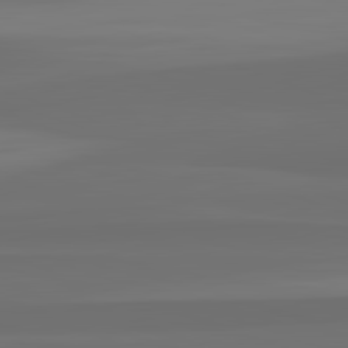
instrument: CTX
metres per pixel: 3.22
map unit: lApd
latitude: 82.7813
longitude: 158.9163
